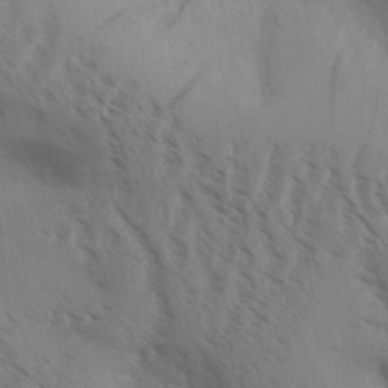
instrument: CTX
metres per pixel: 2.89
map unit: Aa
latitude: 31.3482
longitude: -140.4034
